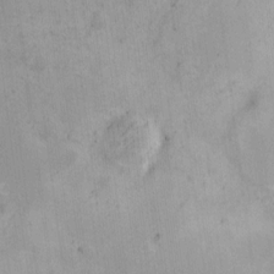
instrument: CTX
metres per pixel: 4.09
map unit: HNhu
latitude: 6.6868
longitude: 7.0486
